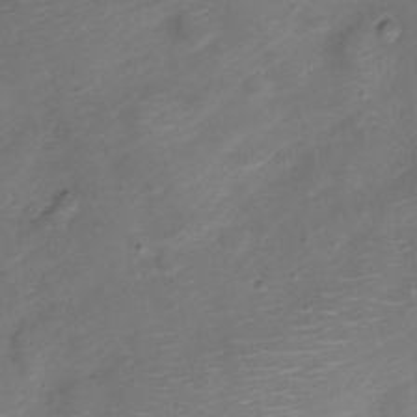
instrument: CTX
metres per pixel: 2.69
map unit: Nve
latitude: -20.1605
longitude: 106.8030
